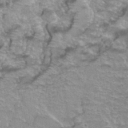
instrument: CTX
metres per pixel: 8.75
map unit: Hto
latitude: 37.4427
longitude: -43.4427
